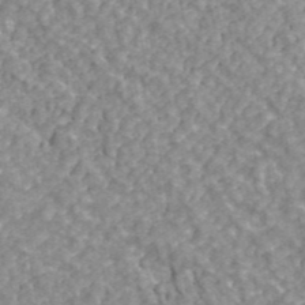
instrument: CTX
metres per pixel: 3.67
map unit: ANa
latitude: 43.0270
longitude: 26.6707
